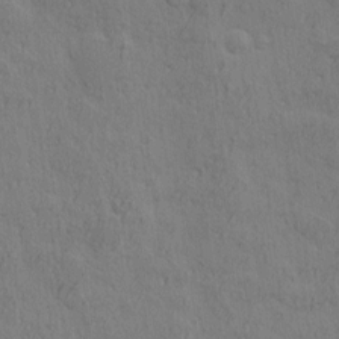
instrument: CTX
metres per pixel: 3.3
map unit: eHh
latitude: 3.6127
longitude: -78.1956
